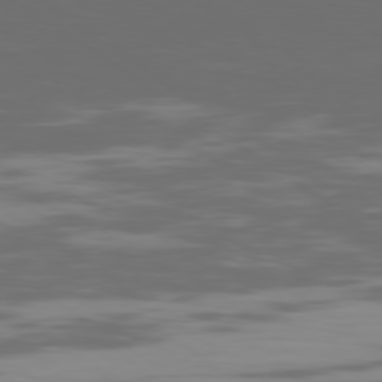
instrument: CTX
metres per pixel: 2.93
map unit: Ap
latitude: -79.4265
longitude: -103.2537
